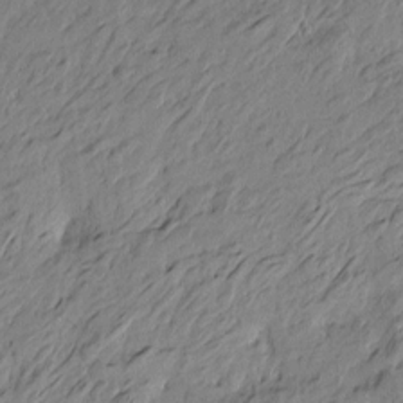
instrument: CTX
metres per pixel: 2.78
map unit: Htu
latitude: -5.4454
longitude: -179.7261
